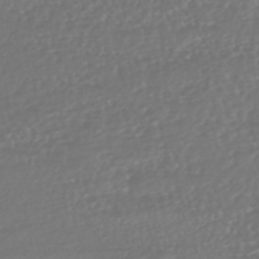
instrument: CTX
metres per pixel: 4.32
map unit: HNhu
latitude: -46.4818
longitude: 105.1809
